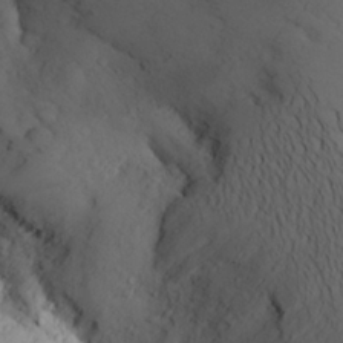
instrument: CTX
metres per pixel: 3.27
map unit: Aa
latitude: 24.8380
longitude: -147.4994
